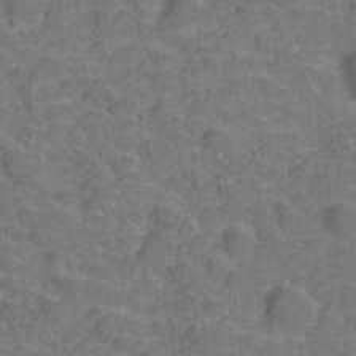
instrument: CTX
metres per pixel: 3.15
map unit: Hve
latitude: -27.5777
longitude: 91.7667
